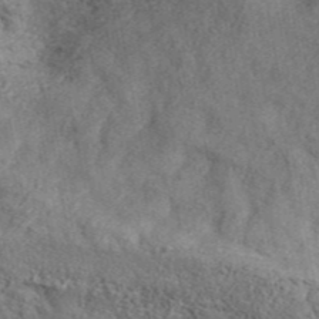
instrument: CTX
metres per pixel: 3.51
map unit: ANa
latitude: 45.2915
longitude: 45.0109
